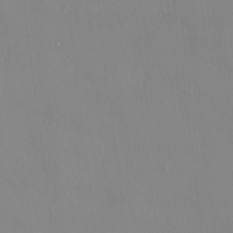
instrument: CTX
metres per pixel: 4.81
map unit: HNhu
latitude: 3.1025
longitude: 7.8611
